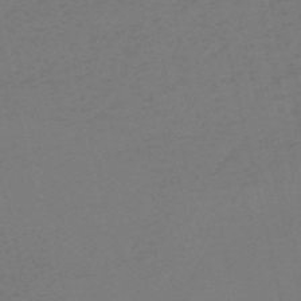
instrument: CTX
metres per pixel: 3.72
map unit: HNb
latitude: -55.7667
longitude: -43.0459
